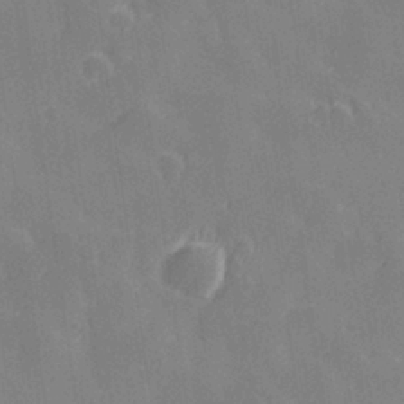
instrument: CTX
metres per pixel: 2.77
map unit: Hve
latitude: 28.1389
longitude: 145.4454
